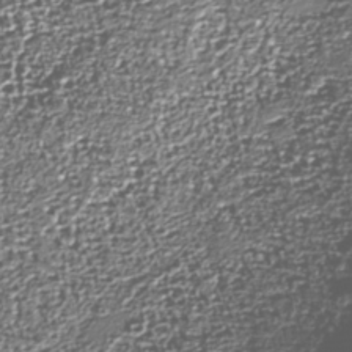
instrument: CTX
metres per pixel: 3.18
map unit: Nhu
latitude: -39.0298
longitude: -83.2725
